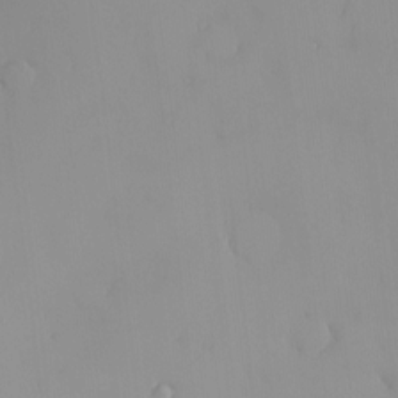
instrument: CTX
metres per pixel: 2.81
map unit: HNhu
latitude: 2.3278
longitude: 7.6155
